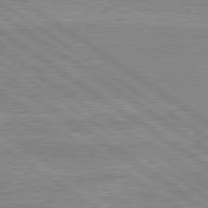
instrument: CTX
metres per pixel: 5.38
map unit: lApd
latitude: 80.0255
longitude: -173.9528
